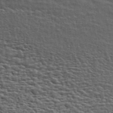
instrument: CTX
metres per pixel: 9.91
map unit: ANa
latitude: 45.6883
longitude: -84.1956
